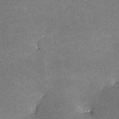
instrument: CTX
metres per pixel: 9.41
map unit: lHvf
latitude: -10.1606
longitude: -103.0458
